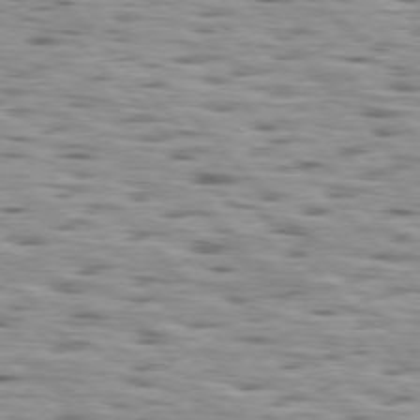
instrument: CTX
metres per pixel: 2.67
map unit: lApd
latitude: 77.0836
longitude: -58.4034
